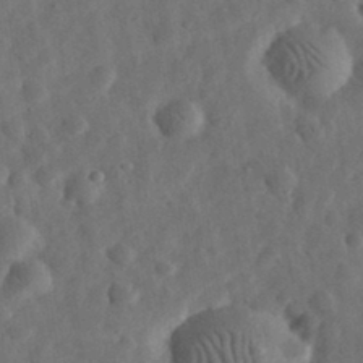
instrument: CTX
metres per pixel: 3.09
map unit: eHh
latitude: 32.5168
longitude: -76.0255
